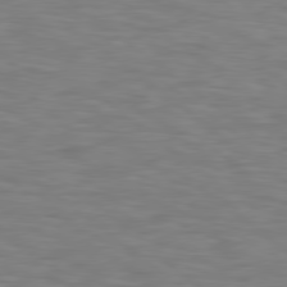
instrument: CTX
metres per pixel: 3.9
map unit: Hpe
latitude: 78.3468
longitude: 175.5588
